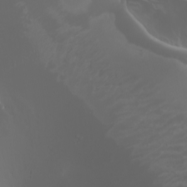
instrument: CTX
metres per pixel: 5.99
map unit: Htu
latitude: -4.9919
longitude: -88.2712
